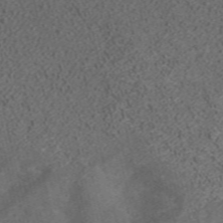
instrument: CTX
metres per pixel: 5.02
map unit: ANa
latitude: 36.9703
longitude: 15.6155
